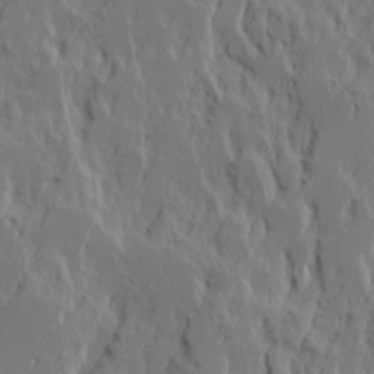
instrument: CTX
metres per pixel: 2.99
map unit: Ave
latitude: 15.3671
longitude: -137.5749
